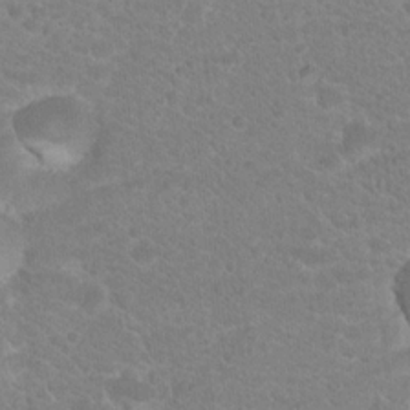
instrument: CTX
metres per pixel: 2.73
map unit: Hto
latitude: 18.6490
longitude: -37.6316
